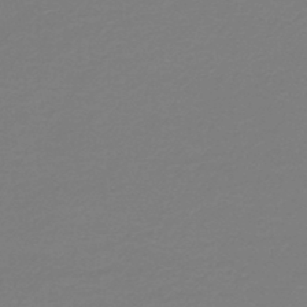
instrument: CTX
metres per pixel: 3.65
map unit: HNb
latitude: -46.3306
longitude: 53.8044
